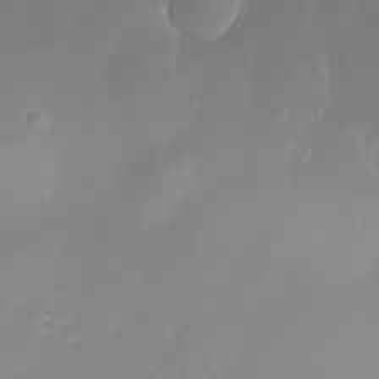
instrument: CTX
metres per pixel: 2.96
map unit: Nhe
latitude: -38.4818
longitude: -118.3845
